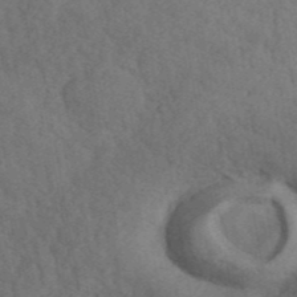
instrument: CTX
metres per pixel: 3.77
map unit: ANa
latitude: 42.3656
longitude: 52.2361
